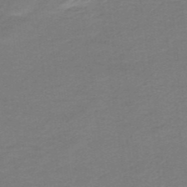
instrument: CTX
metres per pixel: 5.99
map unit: HNb
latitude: -43.4454
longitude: 52.5006
